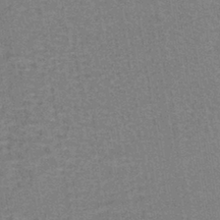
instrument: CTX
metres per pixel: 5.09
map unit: lHb
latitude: -40.7841
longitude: 57.4265
